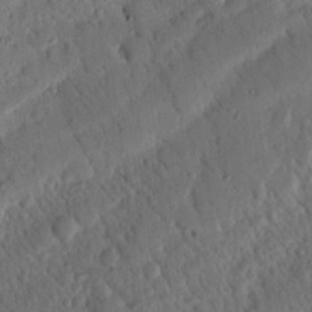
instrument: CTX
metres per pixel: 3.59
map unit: Nhu
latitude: 19.4426
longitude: -78.2712
